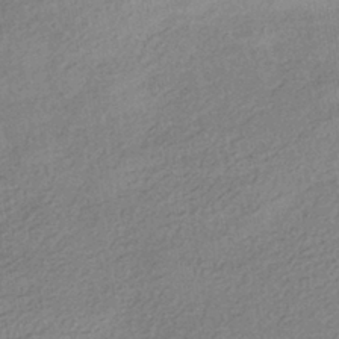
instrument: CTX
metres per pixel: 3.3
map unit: HNhu
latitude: -41.1053
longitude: 96.2173
